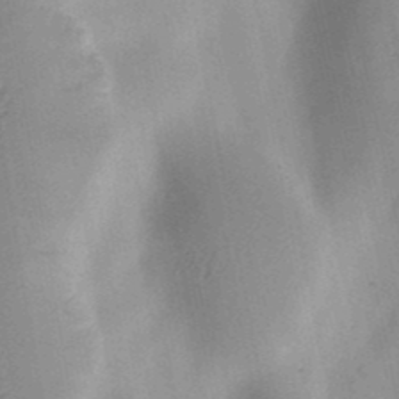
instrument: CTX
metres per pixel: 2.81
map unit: Ht
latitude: 11.0648
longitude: -74.4979
